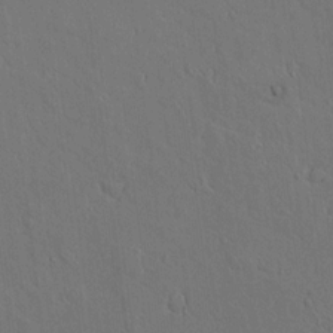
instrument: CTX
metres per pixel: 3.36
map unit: lAvf
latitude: 8.4223
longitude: 168.8030
